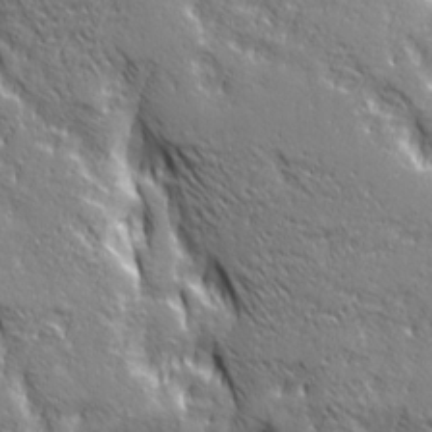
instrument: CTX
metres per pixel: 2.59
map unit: Ave
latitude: 20.8380
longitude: -134.8380
